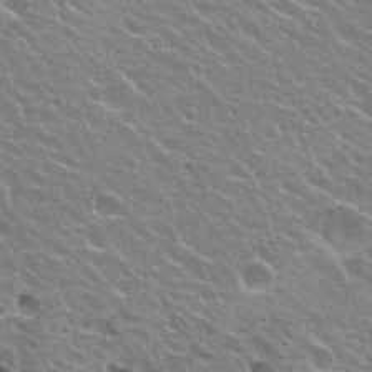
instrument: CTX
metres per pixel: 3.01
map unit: Hto
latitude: 23.3482
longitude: -31.8206
